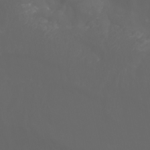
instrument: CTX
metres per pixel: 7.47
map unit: Nhu
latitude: -7.7288
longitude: -83.2914
